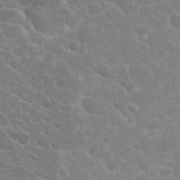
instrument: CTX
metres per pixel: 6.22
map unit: Hto
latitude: 22.7246
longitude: -38.9325
